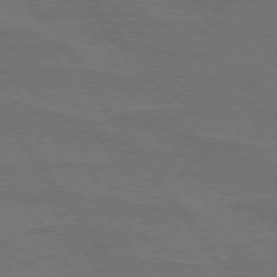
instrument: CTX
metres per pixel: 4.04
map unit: lApd
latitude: 74.5168
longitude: -56.6679
